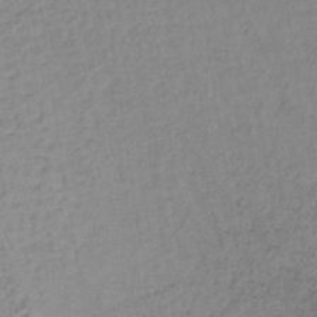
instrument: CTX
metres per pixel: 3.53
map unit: lHb
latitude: -36.3117
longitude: 61.6722
